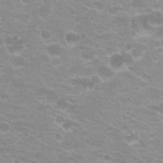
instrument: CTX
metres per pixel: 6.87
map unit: Hto
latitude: 20.4034
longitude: -37.0837
